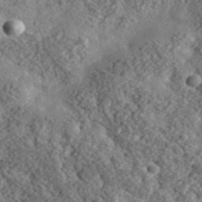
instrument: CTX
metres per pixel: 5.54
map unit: lHvf
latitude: 37.4427
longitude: -87.8205
